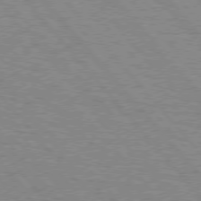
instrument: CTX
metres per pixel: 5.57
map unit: lApd
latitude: 75.8394
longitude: -75.3293
